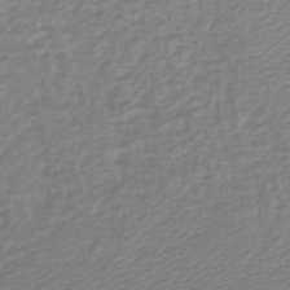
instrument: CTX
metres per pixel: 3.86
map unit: lHb
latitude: -46.5573
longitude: 59.5966
